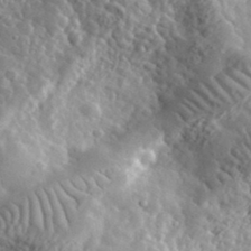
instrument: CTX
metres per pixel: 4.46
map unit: lHvf
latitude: 34.6868
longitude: -86.6490
